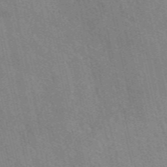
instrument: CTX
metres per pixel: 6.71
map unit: eAb
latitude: 50.8191
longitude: 115.8233
